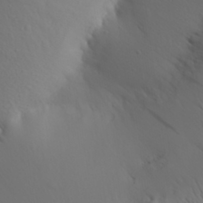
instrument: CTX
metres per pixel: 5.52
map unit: Aa
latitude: 28.8569
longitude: -146.3657
